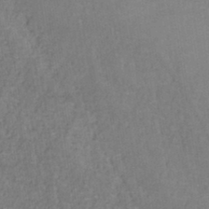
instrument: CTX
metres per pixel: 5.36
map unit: HNb
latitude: -45.6155
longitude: -45.7072
